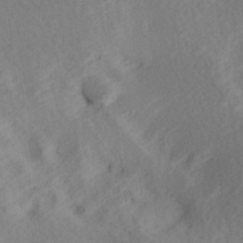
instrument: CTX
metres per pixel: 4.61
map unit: Hve
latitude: 13.6694
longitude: -91.7261
